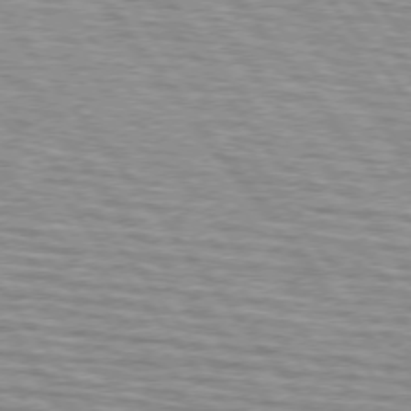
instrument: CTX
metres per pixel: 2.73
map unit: lApd
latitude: 74.5924
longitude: -75.9717
